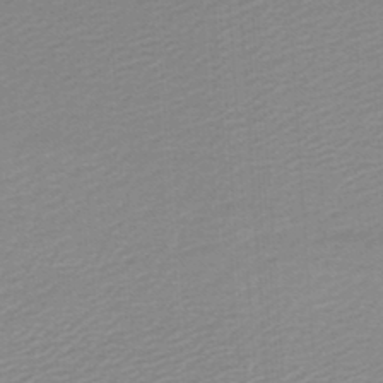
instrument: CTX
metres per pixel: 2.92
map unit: lHb
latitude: -46.7841
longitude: 64.1795
